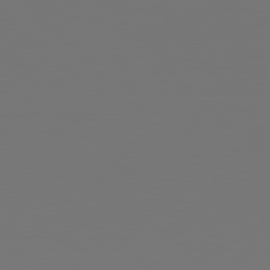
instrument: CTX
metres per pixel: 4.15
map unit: Hpe
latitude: 78.6113
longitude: -163.0648
